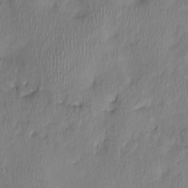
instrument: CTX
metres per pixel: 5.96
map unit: Nhu
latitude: -1.2943
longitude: -14.6302
